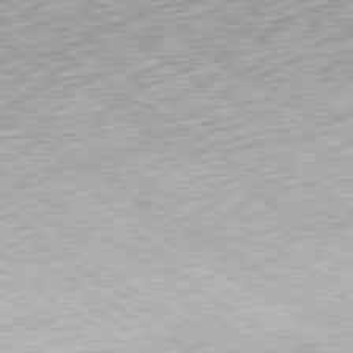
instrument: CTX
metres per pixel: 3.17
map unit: Ap
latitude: -80.1795
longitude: -51.8016
